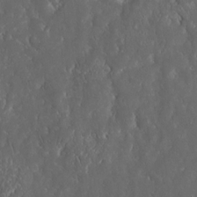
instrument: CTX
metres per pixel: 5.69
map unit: eHh
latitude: 15.4616
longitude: -73.1404
